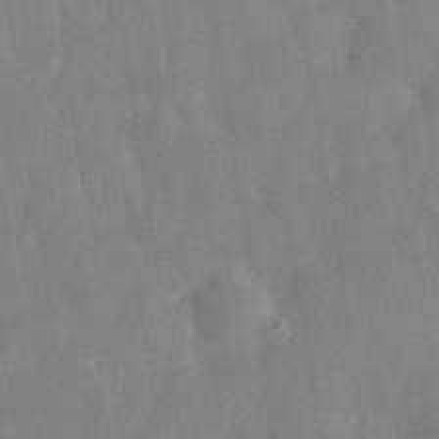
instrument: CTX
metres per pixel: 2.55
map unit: eHh
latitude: 30.5357
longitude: -75.9150
